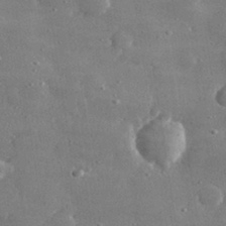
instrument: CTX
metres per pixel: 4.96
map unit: lHvf
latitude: 31.1026
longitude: -88.9325
